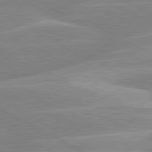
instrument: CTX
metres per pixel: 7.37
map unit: lApd
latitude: 80.5735
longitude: -124.2333
